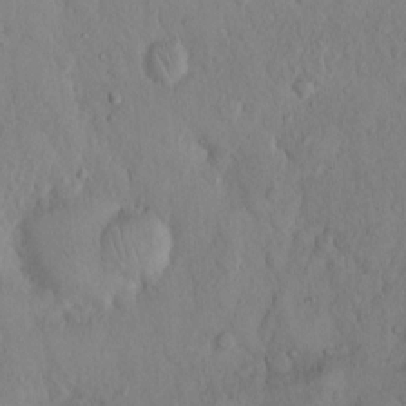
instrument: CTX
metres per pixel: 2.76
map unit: Hto
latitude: 12.9703
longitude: -56.2900
